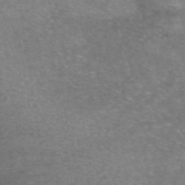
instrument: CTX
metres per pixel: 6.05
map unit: eAb
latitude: 46.5168
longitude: 102.4251
